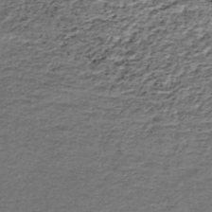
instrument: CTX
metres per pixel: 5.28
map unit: HNhu
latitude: -45.5966
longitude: 106.1228
